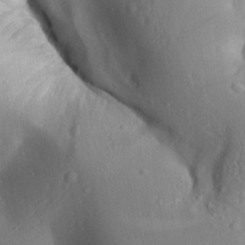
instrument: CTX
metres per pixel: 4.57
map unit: Aa
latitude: 25.6127
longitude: -136.9892
